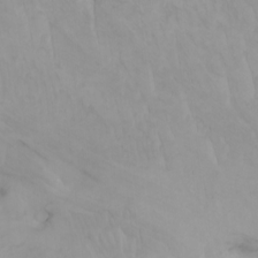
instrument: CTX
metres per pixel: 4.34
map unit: Htu
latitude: -7.7288
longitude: -67.5560
